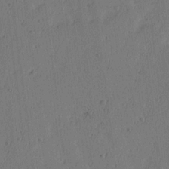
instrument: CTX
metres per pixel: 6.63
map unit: Ave
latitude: 14.2901
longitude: -106.4034
